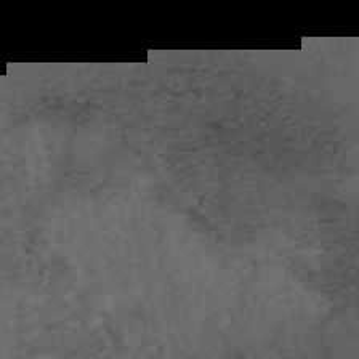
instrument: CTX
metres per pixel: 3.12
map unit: eAb
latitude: 45.6505
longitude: 124.1984
